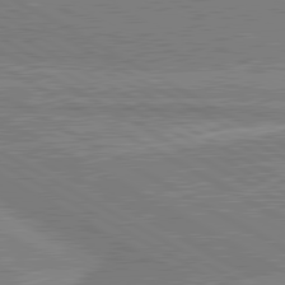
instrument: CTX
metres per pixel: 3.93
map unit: lApd
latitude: 80.7435
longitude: 142.8219
